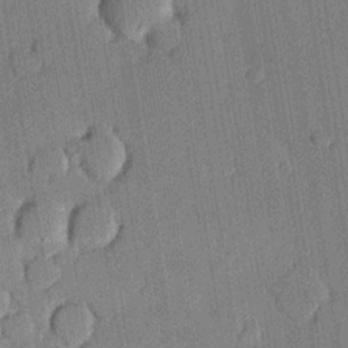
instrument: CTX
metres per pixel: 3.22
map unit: lHvf
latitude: 20.3845
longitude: 144.8408
